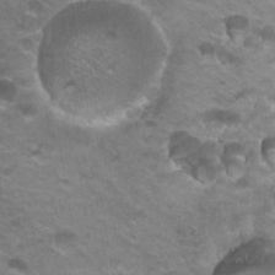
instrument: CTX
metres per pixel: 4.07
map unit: Hto
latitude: 21.3482
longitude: -32.3089
